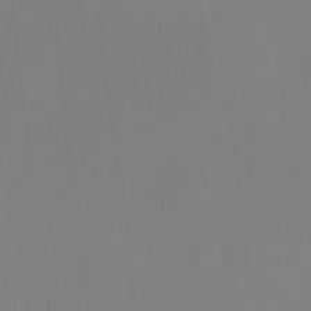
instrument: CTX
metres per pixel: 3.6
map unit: Ht
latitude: -6.3306
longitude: -20.1389
